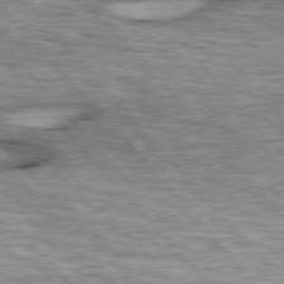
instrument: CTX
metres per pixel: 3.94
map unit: lApd
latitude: 76.2144
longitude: -49.5371
